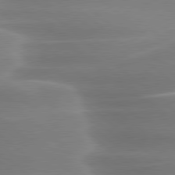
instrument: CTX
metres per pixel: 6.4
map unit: lApd
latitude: 79.7072
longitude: -117.2726
